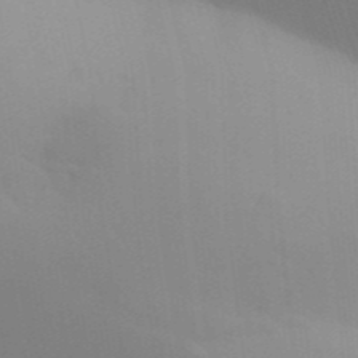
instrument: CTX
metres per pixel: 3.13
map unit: Aa
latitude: 32.1389
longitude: -145.6694
